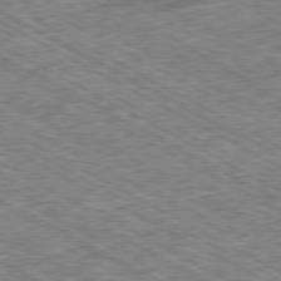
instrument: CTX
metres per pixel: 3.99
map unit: Ap
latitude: -80.2929
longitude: -84.9514
